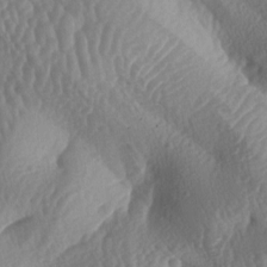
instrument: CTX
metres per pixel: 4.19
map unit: lAa
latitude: -6.2928
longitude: -128.4412
